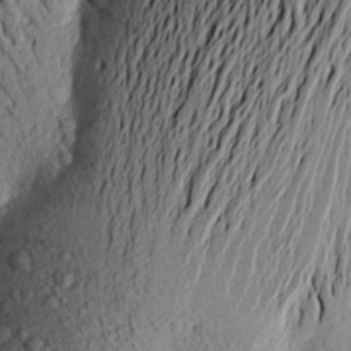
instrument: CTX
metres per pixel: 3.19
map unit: Aa
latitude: 19.4804
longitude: -148.7435
